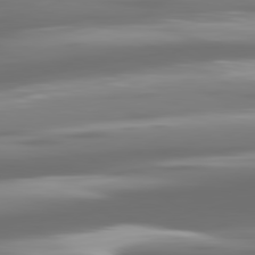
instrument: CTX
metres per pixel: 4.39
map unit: lApd
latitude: 80.9514
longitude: -138.7057
